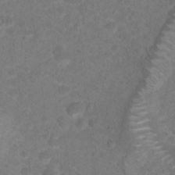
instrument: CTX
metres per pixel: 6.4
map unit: Hto
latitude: 18.8569
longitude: -38.9325
